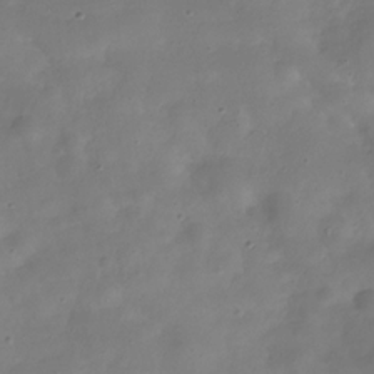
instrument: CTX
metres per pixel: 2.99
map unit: Hve
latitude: -31.6722
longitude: 95.1053
